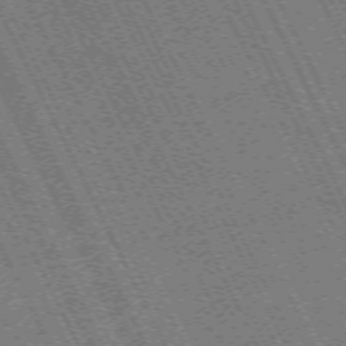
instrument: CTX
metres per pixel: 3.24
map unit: Hpe
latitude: -71.4266
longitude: 14.2173
